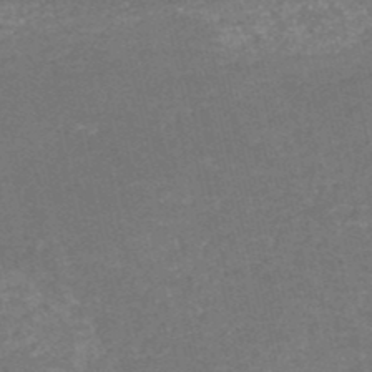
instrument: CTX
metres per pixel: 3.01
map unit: HNb
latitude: -51.0675
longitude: -49.1781
